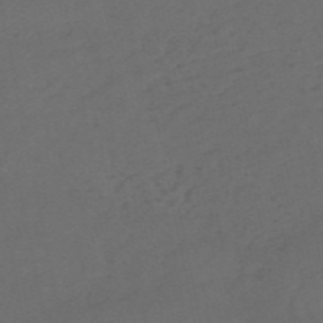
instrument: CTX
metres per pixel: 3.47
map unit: HNb
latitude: -55.3321
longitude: -44.2522
